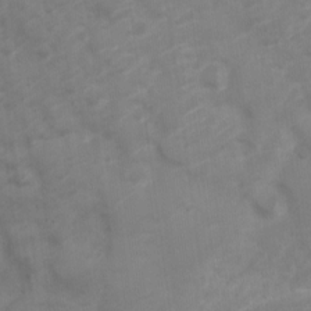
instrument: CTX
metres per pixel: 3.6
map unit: Nve
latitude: -20.6896
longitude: 106.5952
